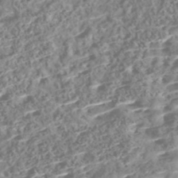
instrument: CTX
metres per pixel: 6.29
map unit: Nhe
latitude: -47.3509
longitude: -172.5734
